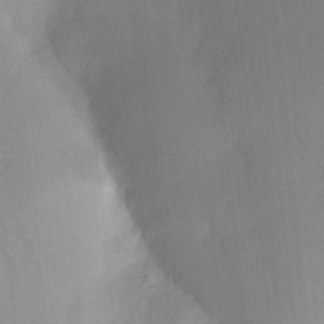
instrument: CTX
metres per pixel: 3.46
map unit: HNhu
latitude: 14.0444
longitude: 12.9164
